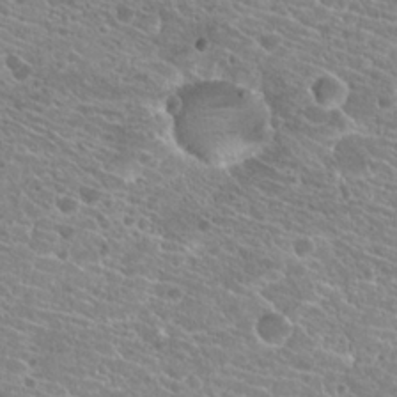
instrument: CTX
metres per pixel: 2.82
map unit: Hto
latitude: 21.2537
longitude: -39.8961
